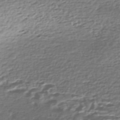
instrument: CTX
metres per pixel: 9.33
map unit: Nhe
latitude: -46.5951
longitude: -173.0269
